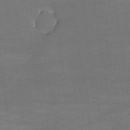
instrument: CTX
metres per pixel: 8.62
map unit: lHvf
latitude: -9.1998
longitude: -101.7450
